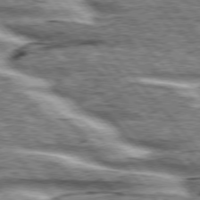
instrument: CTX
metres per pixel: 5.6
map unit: lApd
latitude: 76.5168
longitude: -82.3467
